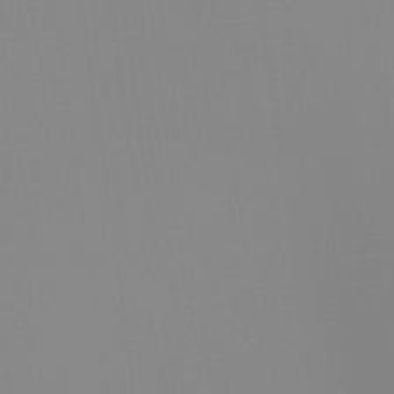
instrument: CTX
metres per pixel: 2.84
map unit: Ht
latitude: -13.4077
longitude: -49.9717
